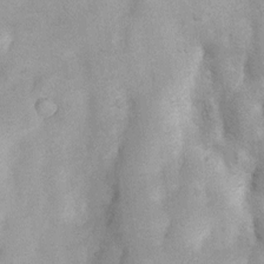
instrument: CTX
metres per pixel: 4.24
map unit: Nhu
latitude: 7.9528
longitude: -22.9136
